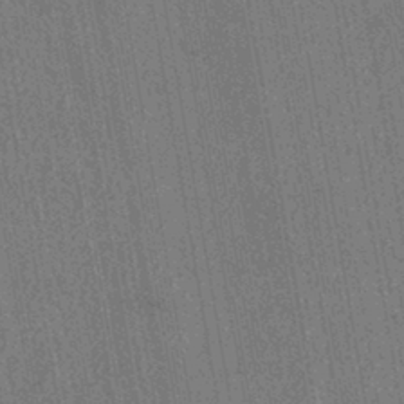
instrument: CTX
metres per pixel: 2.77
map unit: HNhu
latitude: -42.5762
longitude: 96.5007
